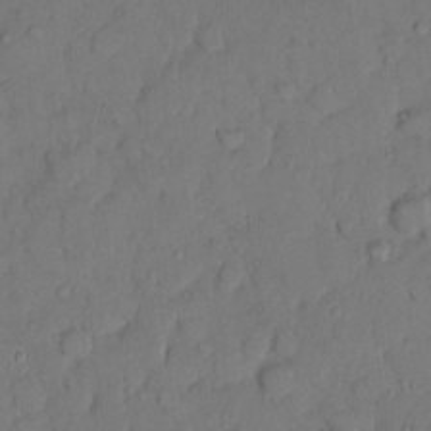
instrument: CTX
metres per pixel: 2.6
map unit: Hto
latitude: 9.0081
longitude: -61.8394
